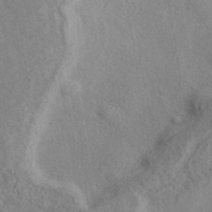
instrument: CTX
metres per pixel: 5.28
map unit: eAb
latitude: 39.6505
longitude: 112.3117
